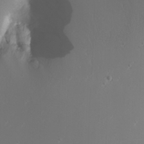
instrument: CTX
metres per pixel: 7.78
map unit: Nhu
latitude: -10.0472
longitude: -69.1781
